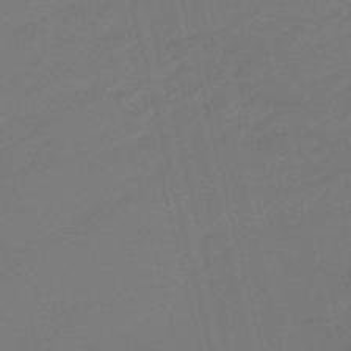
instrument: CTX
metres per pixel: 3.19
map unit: eHb
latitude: -47.3698
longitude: 86.6708
